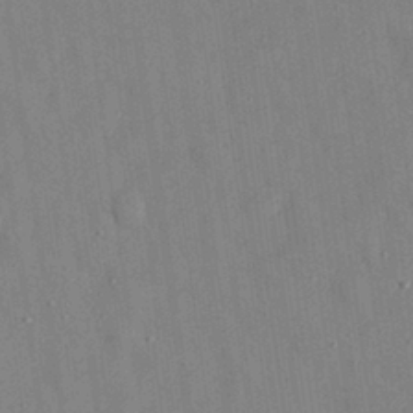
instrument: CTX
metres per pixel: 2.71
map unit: eHh
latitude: 29.4804
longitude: -74.0822
